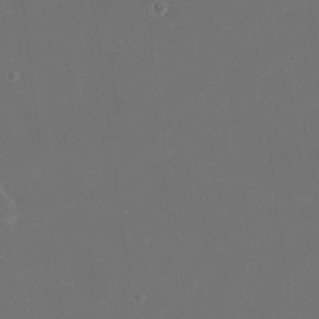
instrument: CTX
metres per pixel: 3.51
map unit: eHh
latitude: 19.8583
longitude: -66.0822
